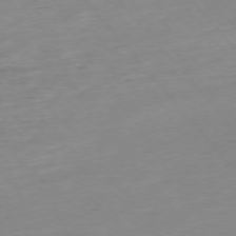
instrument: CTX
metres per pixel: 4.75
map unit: Hpe
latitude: -76.0094
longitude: -15.1593
